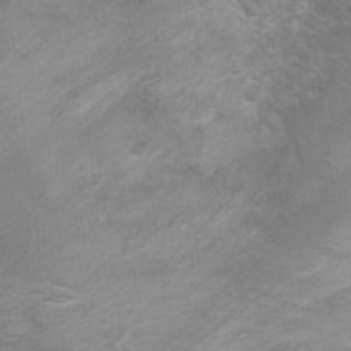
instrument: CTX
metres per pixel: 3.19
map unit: Ht
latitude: 4.8380
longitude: -29.2537
